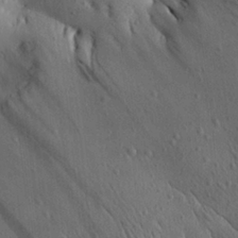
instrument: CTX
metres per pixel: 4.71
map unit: Aa
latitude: 25.0647
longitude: -144.2900
